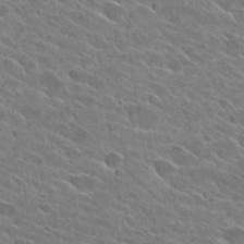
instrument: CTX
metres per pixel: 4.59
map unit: Hto
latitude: 26.3278
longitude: -41.4237
